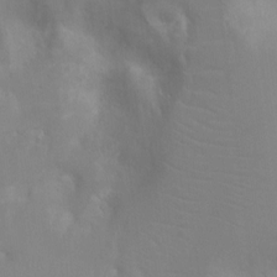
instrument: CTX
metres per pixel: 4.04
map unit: Ht
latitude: -4.9163
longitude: -25.2537
